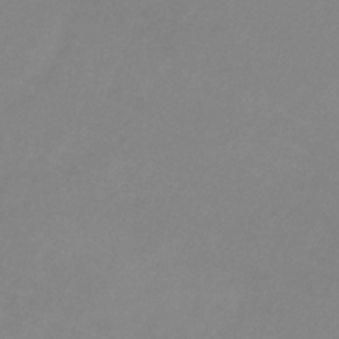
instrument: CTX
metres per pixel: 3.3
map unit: lHb
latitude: -31.5777
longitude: 66.6896
